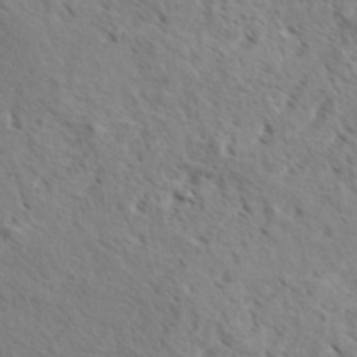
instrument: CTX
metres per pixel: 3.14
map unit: eHh
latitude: 36.4223
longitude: -138.7057
